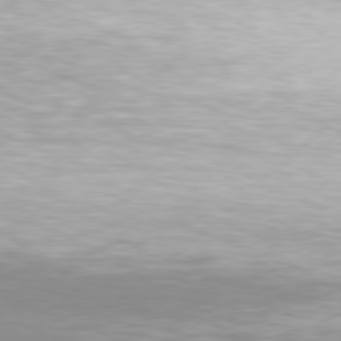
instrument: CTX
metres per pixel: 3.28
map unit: Hpe
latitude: 77.9150
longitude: -131.0459
